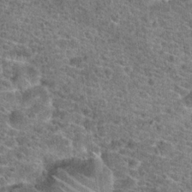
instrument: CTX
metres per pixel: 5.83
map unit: Hto
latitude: 20.0822
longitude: -42.5924
